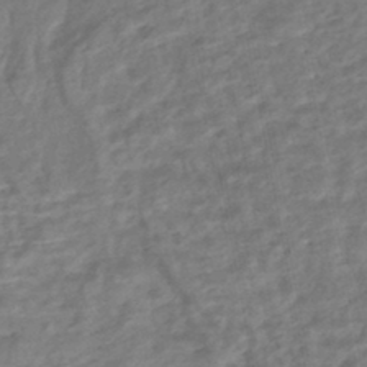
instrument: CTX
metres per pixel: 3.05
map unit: HNhu
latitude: -44.4440
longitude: 101.5777
